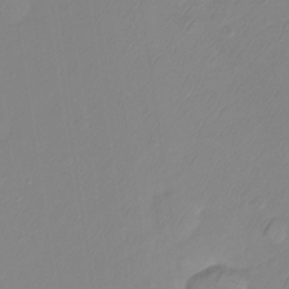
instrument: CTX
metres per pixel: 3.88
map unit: Ht
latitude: -14.5007
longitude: -53.2537
